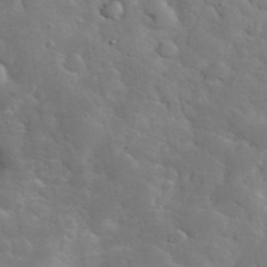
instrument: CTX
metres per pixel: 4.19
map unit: eHh
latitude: 36.9703
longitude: -67.4237
